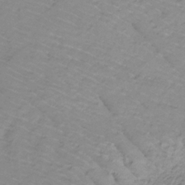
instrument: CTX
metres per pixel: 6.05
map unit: eHb
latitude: -33.7100
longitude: 67.8800
